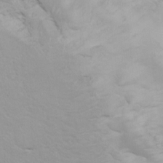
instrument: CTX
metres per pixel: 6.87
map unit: Hto
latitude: 7.5749
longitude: -31.1215
